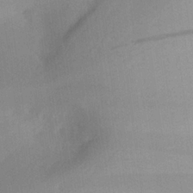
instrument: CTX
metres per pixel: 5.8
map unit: Aa
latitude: 22.3845
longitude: -147.3104
